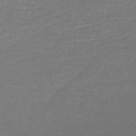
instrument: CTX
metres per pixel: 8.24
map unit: HNb
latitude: -48.0094
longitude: 55.7856
